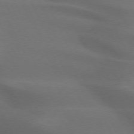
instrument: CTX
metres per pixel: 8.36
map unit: lApd
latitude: 72.8758
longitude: -49.1214
